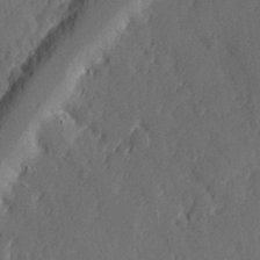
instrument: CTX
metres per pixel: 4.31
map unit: Hve
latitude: 26.3089
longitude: 144.9164
